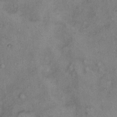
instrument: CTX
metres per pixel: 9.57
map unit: eHh
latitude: 14.3090
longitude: -64.1011
